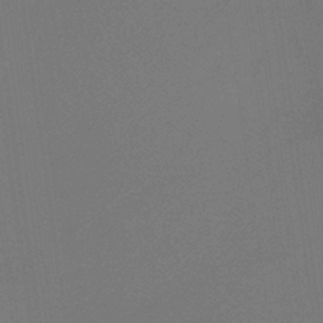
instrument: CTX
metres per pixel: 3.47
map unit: HNb
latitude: -37.5399
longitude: 54.6141
